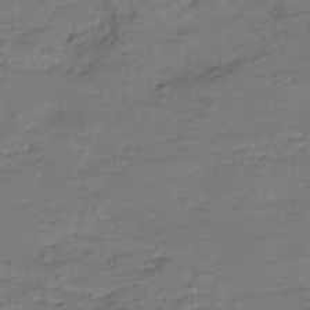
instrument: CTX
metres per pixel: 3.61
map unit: Hve
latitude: -27.8044
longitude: 91.1620
